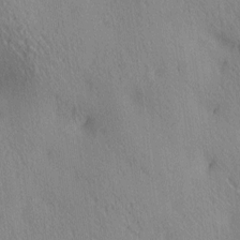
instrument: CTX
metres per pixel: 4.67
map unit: lAa
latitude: 4.5168
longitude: -117.2915
